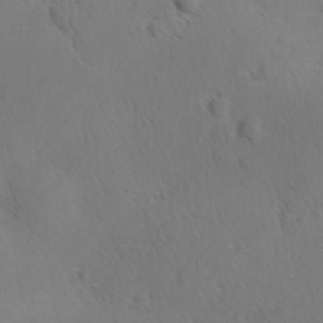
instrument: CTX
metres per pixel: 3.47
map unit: Ave
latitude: -8.4251
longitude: -121.4238
